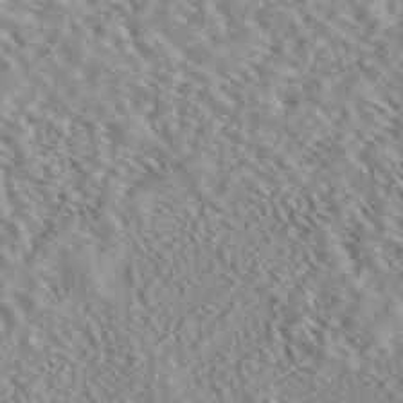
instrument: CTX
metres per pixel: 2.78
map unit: ANa
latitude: 45.0081
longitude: 37.0297
